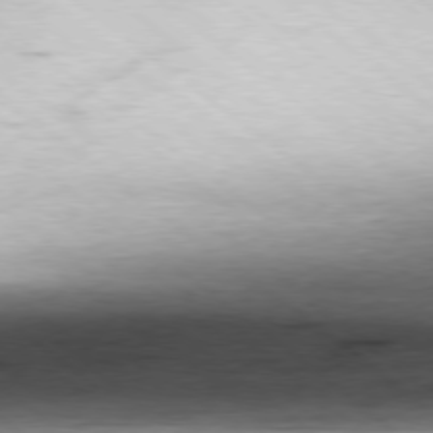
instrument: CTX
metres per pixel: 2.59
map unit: Hpe
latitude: -79.1053
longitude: 11.1998
